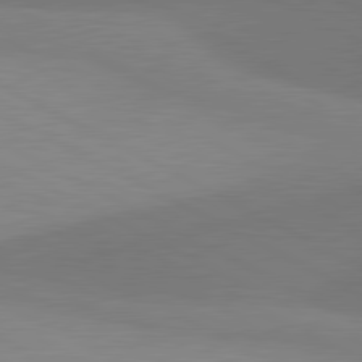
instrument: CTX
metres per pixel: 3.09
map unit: lApd
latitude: 81.1592
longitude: 127.8611
